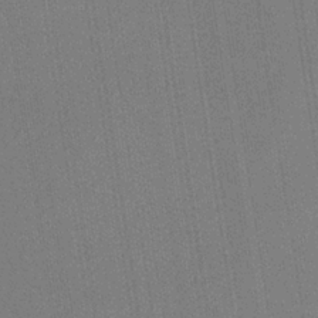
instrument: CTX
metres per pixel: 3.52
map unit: HNb
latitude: -35.4832
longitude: 54.7463
